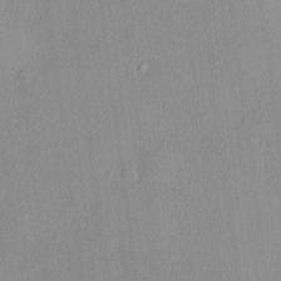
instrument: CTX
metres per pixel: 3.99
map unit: lHvf
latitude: 22.3845
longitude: 140.6140
